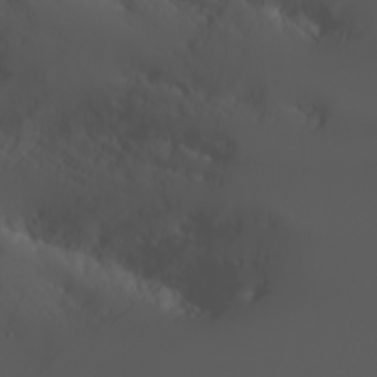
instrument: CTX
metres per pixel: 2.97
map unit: Nhu
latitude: -5.7099
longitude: -89.8584
